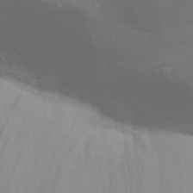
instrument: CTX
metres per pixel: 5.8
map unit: Aa
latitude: 31.2915
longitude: -133.5182
